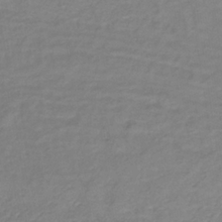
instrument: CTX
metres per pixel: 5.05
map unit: lHb
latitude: -34.6896
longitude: 72.1983
